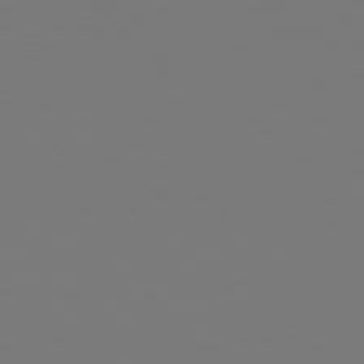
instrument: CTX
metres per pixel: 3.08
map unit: Hpe
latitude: 78.3279
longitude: -163.0081
